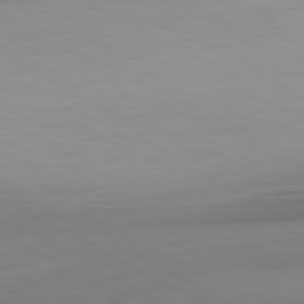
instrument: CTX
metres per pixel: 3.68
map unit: Hpe
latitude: -80.8597
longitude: 18.6896
